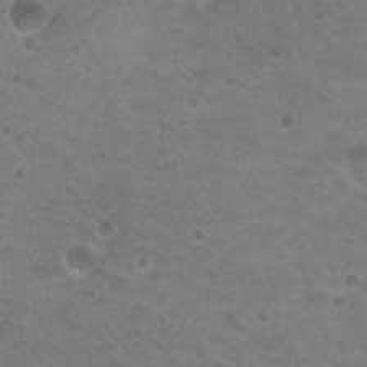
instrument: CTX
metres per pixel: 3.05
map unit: Nhu
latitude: 18.1955
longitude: -32.6302
